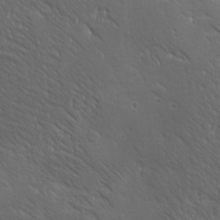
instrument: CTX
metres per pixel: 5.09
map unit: Ave
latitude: 19.2537
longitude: -137.9528
